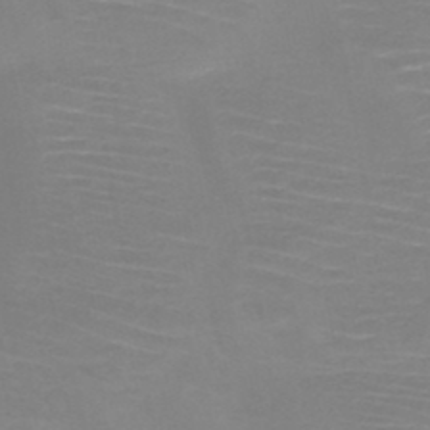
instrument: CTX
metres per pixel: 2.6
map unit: HNb
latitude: -46.5007
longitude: -43.4993
